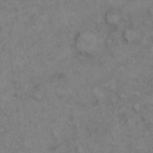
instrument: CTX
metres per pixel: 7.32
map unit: eHh
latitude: 9.5560
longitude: -63.3104
